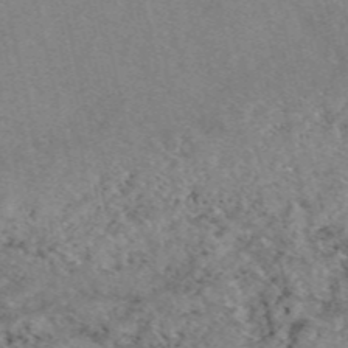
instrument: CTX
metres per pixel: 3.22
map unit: eAb
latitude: 48.4412
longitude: 112.4629
